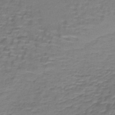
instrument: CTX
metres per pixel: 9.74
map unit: lHb
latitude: -40.6707
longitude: 58.2172
